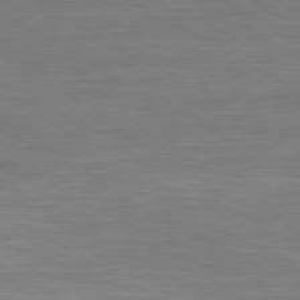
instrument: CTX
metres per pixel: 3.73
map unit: Hpe
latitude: -80.8030
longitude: 17.8234
